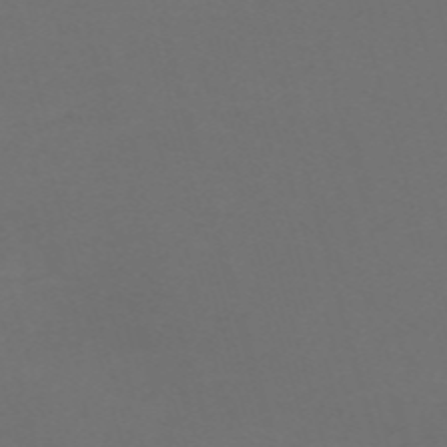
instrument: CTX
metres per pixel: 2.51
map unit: Nve
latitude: -59.7855
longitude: 60.6330
